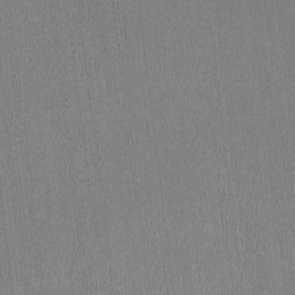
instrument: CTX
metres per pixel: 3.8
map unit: HNhu
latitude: -3.2186
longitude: -3.4615
